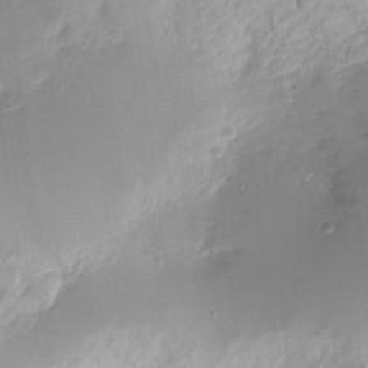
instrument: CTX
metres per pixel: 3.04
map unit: Nhu
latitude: -27.9178
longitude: -79.5749
